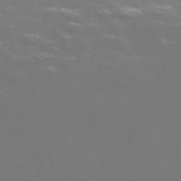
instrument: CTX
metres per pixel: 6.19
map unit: Nve
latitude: -56.9353
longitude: 52.4818
